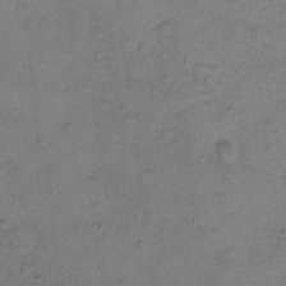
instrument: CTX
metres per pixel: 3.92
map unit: Hto
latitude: 6.3467
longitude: -61.8016
